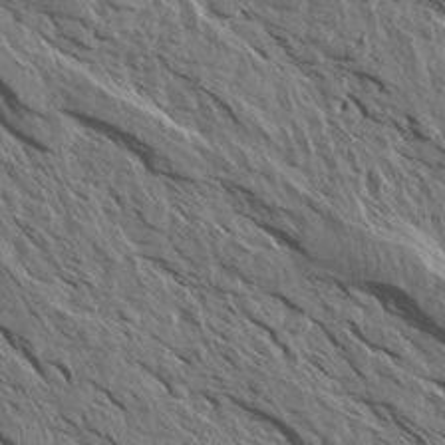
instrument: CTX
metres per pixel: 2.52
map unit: Aa
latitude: 14.0444
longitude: -143.1592
